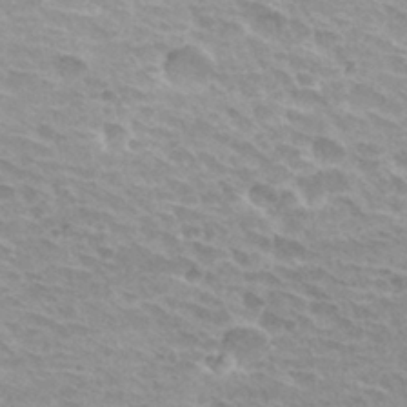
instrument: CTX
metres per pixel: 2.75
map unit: Hto
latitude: 30.3657
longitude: -42.2334
